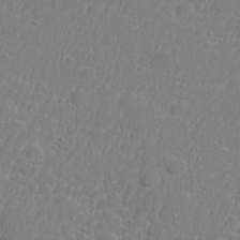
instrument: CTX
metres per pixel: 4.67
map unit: lHvf
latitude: 24.1766
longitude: 141.3698
